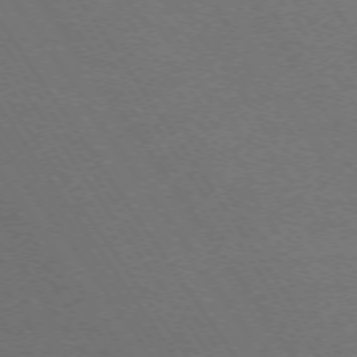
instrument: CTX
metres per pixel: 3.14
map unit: Ap
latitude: -74.6708
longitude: -76.1389
